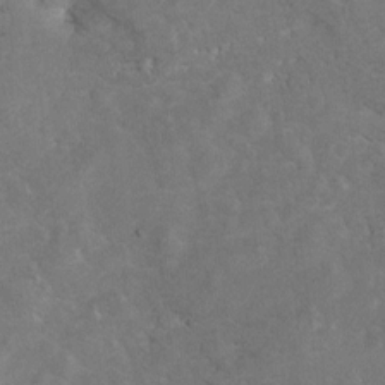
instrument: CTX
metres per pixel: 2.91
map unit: Hto
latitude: 8.1578
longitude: -30.6869
